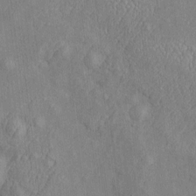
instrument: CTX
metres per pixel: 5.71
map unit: Htu
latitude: -5.8422
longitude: 156.9542
